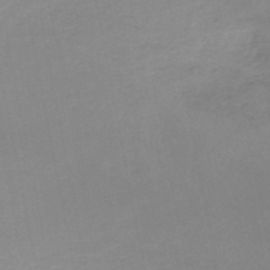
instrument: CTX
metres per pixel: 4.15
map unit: HNb
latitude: -50.8786
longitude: -50.5356
